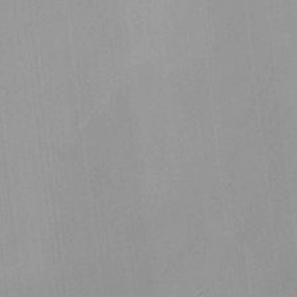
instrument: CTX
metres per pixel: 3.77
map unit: HNhu
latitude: 11.6127
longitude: 9.6722
